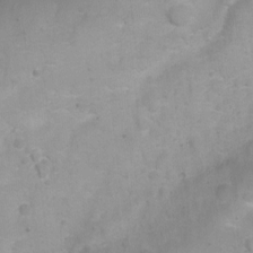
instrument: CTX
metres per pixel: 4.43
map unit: Ht
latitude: 2.8758
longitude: -34.3089
